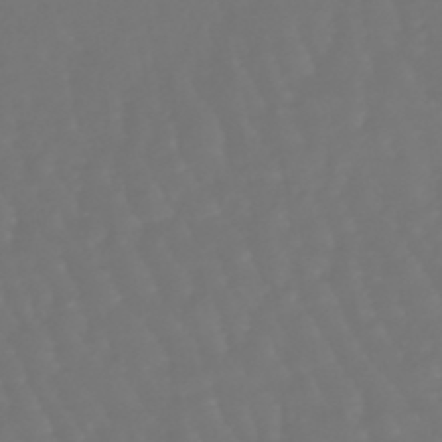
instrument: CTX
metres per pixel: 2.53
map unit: lHb
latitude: -47.0864
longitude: 79.7477
